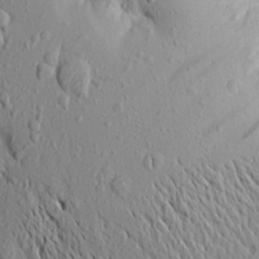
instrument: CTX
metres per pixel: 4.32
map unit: Aa
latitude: 19.1403
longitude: -148.2900
